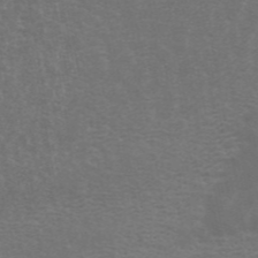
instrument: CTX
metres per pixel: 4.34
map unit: ANa
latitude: 45.4804
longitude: 30.8975
